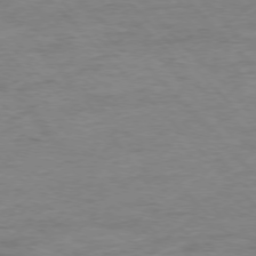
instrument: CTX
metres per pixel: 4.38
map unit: Ap
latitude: -76.9731
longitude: -89.4049
